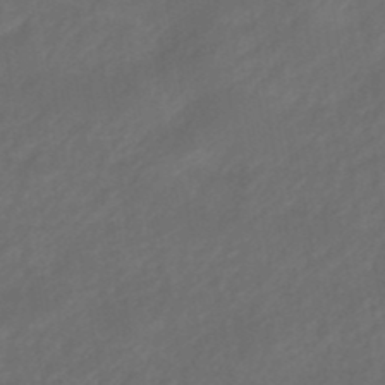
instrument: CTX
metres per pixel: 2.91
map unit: eHb
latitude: -47.7855
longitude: 85.5021
